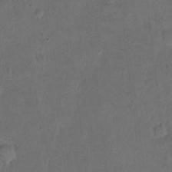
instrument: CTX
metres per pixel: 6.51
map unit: Hto
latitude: -7.5588
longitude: -36.2523
